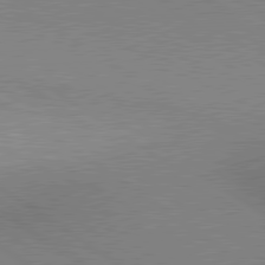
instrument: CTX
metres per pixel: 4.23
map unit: lApd
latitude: 80.1389
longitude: 130.2172
